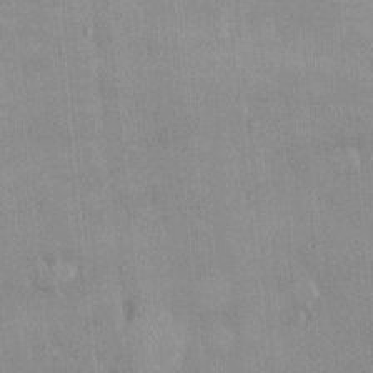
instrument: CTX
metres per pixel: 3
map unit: Ht
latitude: -2.5195
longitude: -14.9514
